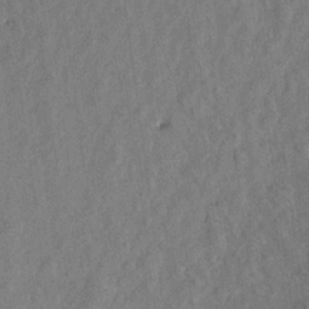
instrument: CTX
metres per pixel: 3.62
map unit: Aa
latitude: 20.1956
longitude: -141.1025
